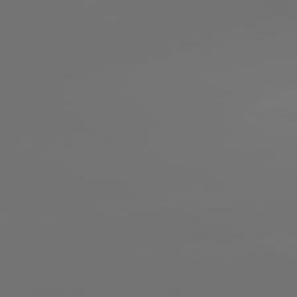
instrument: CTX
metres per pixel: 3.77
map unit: lApd
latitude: 82.0444
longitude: -152.5546
